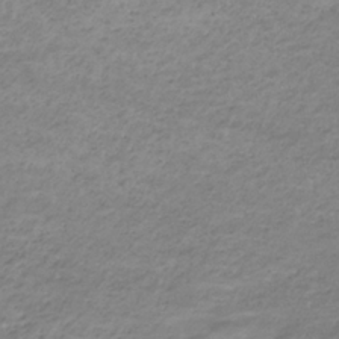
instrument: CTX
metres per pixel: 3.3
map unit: lHb
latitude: -33.5022
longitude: 70.2551
